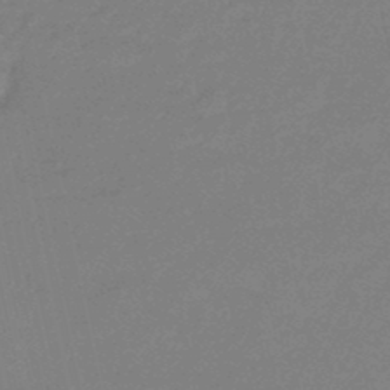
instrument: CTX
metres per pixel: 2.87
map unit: eHb
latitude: -46.2361
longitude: 86.4062
